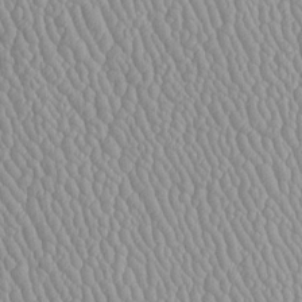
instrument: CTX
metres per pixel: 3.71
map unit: Htu
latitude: -5.9745
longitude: 156.1417
